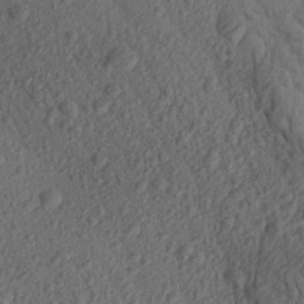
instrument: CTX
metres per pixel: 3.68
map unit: Aa
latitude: 27.1592
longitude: -143.6505
